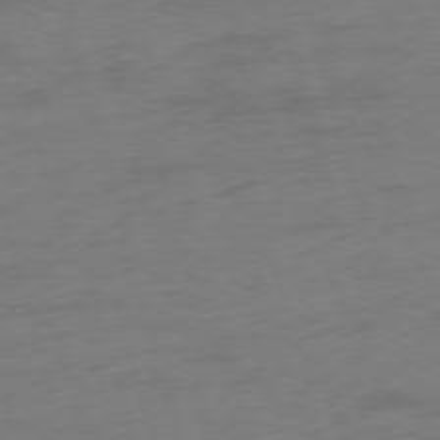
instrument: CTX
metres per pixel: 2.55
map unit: Ap
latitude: -75.4833
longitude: -73.7072
